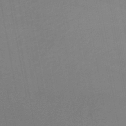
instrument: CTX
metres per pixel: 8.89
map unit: HNb
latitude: -47.3131
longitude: 58.1227
